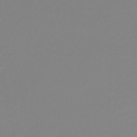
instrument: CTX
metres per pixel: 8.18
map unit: lHb
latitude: -44.2551
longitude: 75.3888
